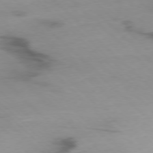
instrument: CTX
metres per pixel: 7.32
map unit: Ap
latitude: -77.5777
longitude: -90.8002
